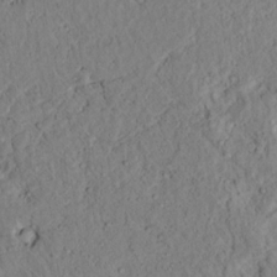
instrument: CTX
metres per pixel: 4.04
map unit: lAvf
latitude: 7.2348
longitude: 160.6519
